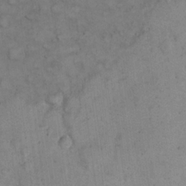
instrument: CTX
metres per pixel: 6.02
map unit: eHh
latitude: 22.9703
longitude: -58.8191
